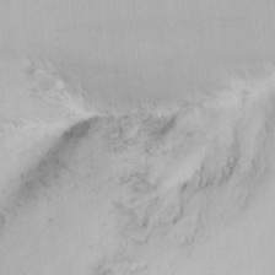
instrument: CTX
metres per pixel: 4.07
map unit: Nhu
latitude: -5.9178
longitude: -68.5545
